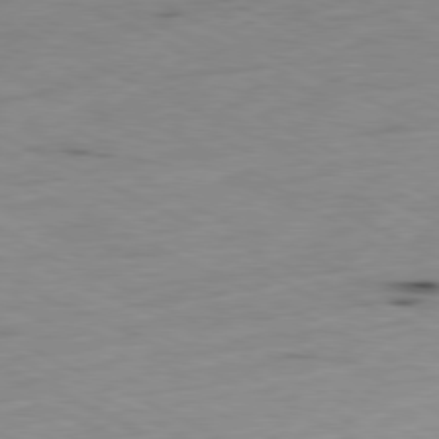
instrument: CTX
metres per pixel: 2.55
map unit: Ap
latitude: -80.2551
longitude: -67.8961
